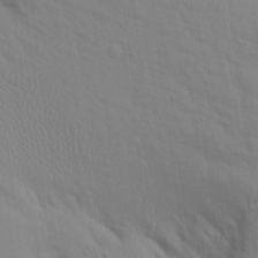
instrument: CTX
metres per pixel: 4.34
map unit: Aa
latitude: 16.1200
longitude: -143.5749
